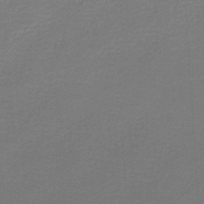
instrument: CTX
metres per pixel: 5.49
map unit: lHb
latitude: -46.7085
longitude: 63.8233
